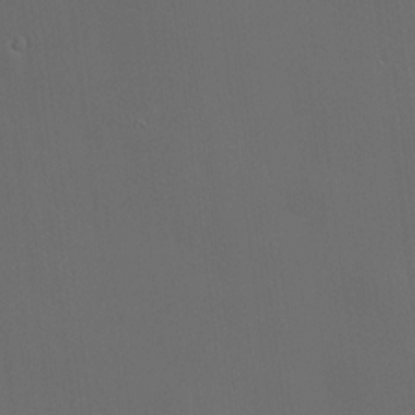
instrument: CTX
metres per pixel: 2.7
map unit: HNhu
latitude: 10.6491
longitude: 10.0661
